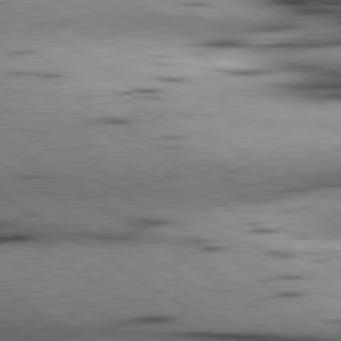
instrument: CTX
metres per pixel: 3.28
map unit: lApd
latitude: 80.3845
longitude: 159.6721
